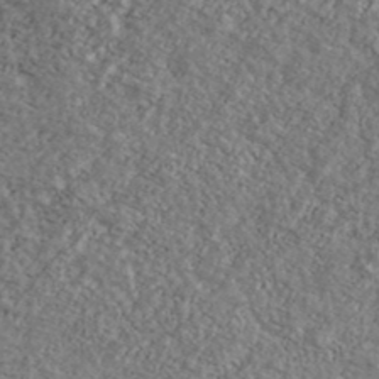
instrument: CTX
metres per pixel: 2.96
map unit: Ave
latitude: 40.1955
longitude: -108.1011
